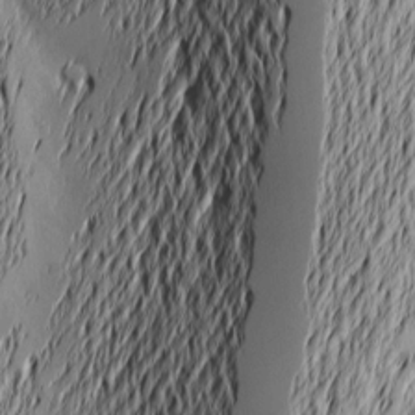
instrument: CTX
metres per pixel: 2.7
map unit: Nve
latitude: -9.4454
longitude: 173.8800
